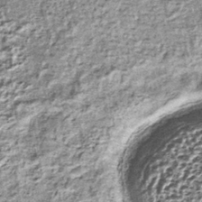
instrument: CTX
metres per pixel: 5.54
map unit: lHb
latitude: -36.8786
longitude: 65.1809
